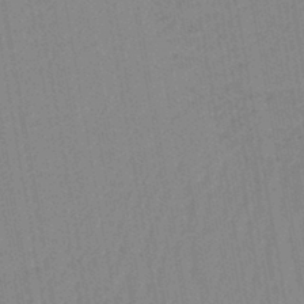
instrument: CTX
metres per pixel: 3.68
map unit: lHb
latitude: -44.5385
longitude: 62.9919
